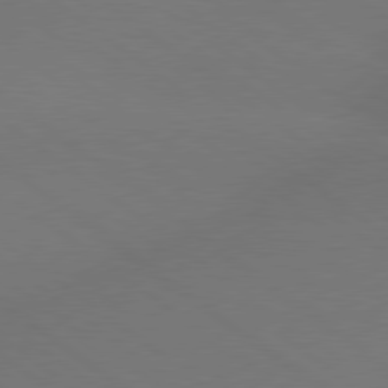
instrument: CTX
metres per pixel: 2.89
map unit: lApd
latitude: 79.3482
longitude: -150.5923
